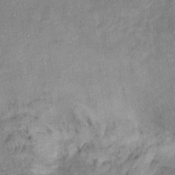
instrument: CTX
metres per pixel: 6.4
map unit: Ht
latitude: 8.5735
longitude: -38.1011
